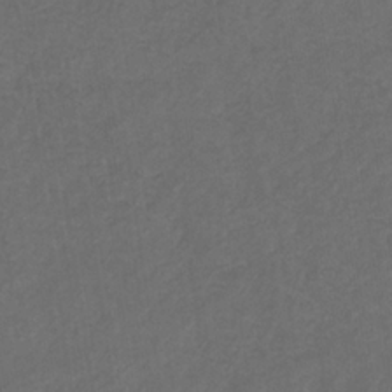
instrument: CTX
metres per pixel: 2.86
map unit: eHb
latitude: -32.3873
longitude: 72.5762
